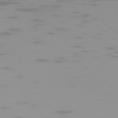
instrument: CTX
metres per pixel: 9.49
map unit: Hpe
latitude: -74.1417
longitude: 6.4251
